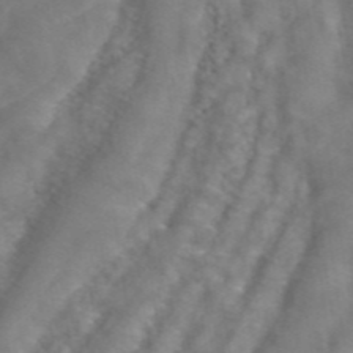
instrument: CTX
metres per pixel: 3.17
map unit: ANa
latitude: 43.4049
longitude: 26.1794
